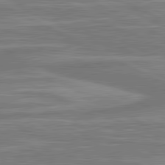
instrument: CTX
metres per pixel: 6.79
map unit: lApd
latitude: 81.2726
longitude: -173.7449
